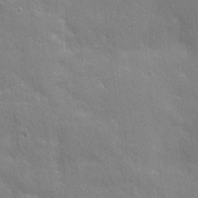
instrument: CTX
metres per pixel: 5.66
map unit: Nhu
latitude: 3.4993
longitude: -75.2537
